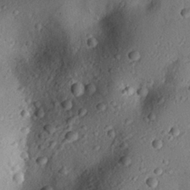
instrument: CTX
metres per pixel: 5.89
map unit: eHh
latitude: 25.1403
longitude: -77.1781
